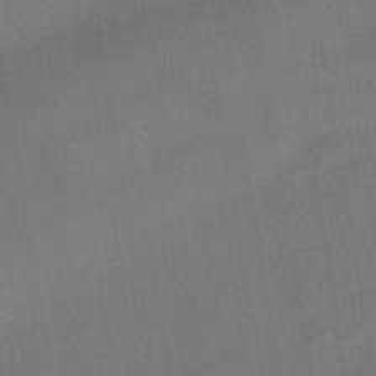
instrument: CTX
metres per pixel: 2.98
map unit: HNhu
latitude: -43.0675
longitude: 91.8612
